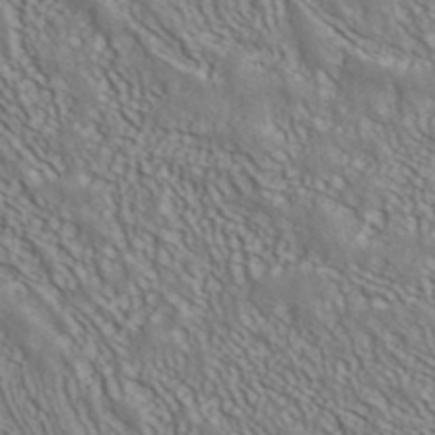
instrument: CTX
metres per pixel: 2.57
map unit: ANa
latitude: 42.3467
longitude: 35.3132
